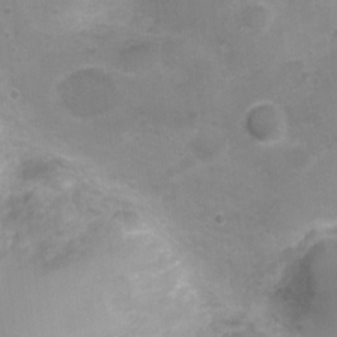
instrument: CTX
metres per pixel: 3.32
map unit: Nhu
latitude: 4.4979
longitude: -17.3482
